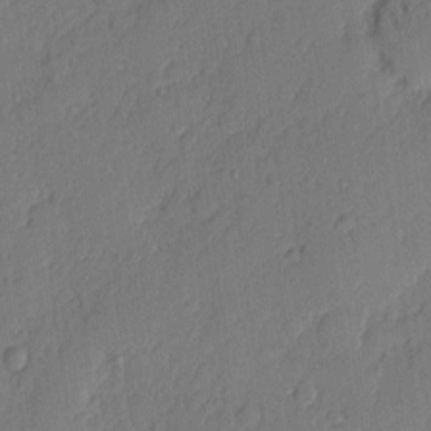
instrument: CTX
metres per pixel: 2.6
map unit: eHh
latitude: 4.4601
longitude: -75.9339
